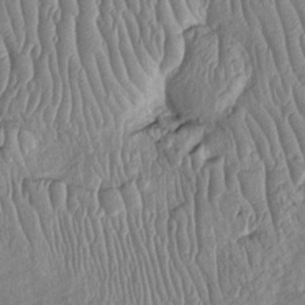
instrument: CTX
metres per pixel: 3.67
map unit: Htu
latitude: -5.3698
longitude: 154.7841
